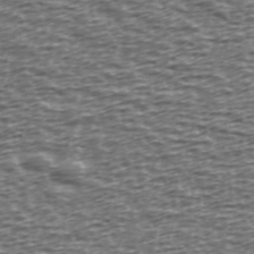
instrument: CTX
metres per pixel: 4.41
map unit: Ave
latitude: 39.0269
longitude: -112.8002
